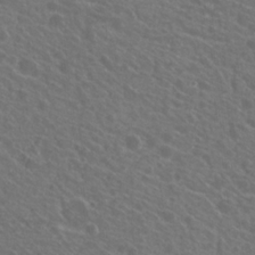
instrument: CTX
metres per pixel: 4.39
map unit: Hto
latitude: 22.0633
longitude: -30.8569
